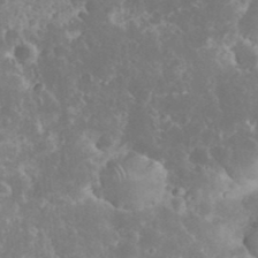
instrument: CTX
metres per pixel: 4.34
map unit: eHh
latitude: 34.8002
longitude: -62.5357
